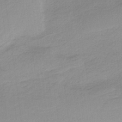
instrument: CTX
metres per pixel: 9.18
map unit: HNb
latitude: -36.4251
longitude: 56.1983
